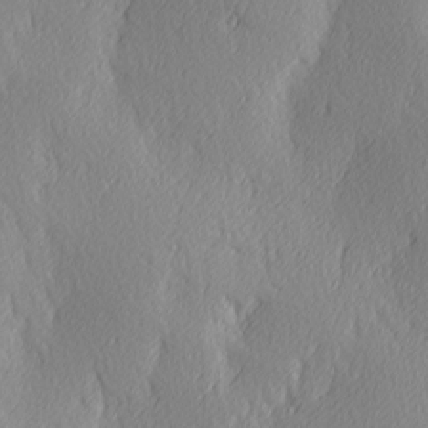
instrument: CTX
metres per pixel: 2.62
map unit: Ave
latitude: 3.2159
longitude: -112.6112
